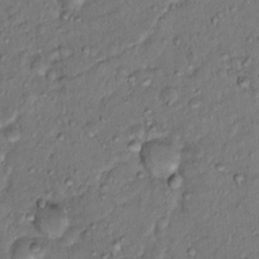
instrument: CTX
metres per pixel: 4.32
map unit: Hto
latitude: 15.5183
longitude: -30.5357
